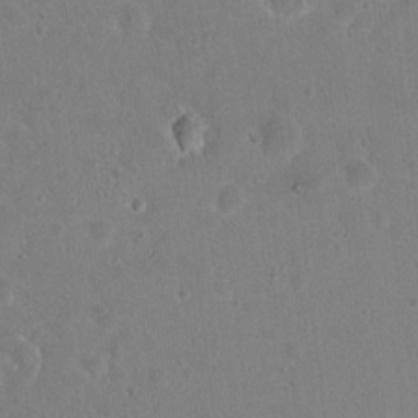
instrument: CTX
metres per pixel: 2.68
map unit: Nhu
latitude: 17.1025
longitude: -30.9136
